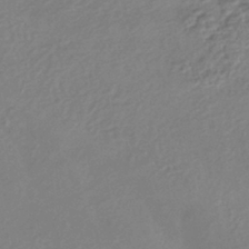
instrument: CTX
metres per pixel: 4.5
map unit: HNhu
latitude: -43.0864
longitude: 96.3684
